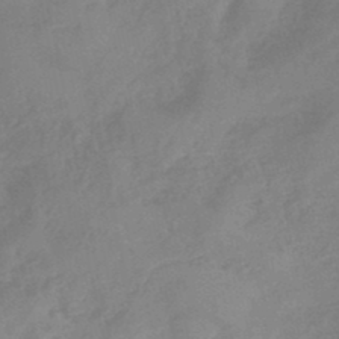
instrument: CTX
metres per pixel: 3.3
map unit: eHb
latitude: -45.5210
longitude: 85.4832
